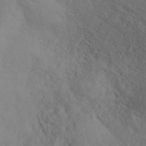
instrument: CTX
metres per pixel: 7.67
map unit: ANa
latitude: 41.9528
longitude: 53.9745
